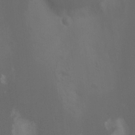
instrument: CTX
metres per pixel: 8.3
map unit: Hto
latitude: -6.6707
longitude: -49.5560
